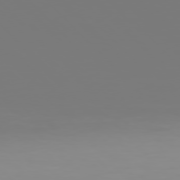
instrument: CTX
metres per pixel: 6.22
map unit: Hpe
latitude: 76.4034
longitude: -136.7813
